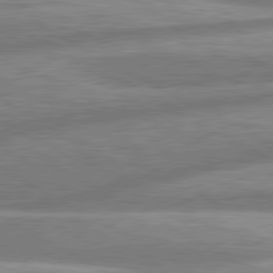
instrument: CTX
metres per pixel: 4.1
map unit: lApd
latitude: 80.6679
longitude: -166.1388
